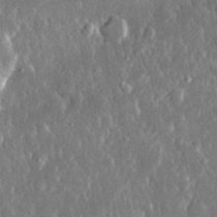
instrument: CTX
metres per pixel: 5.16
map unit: lHvf
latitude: 30.8002
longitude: -91.8583
